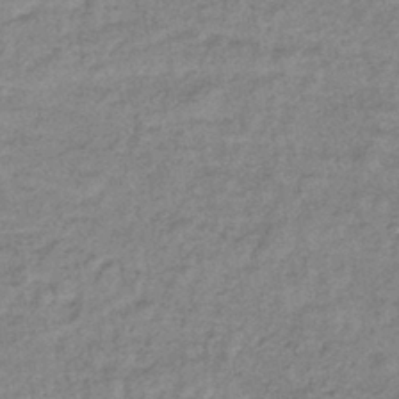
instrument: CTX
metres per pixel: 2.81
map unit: lHb
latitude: -40.5574
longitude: 71.3321
